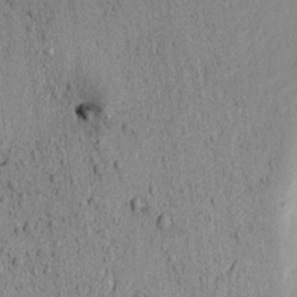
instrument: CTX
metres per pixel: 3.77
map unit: lAvf
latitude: 5.7639
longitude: 166.8786
